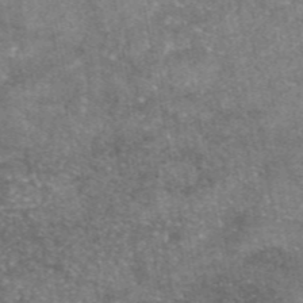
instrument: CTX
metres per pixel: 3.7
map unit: eAb
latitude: 46.3657
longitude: 123.4455
